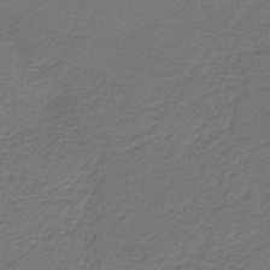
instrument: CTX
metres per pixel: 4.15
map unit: HNb
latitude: -37.8800
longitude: 54.6141
